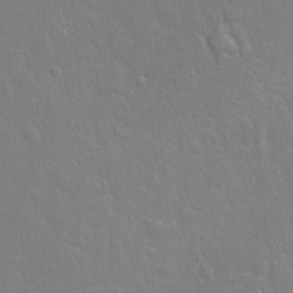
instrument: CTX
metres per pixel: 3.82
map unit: Hto
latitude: -4.2361
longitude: -35.4804
